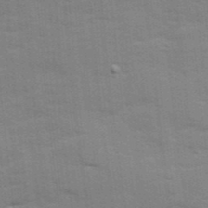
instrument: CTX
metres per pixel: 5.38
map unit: Ave
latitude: 12.8758
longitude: -102.1766
